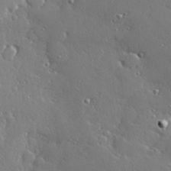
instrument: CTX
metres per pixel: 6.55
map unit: Hve
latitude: 28.4412
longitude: -91.7261
